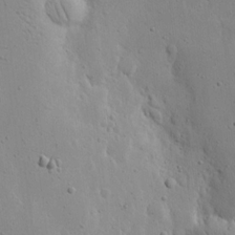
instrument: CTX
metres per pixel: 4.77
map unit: eHh
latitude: 18.8002
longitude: -71.3481
